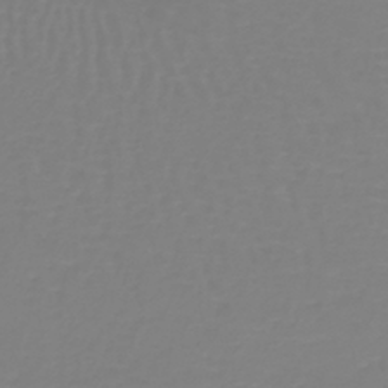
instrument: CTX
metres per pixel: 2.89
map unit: lHb
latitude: -41.2754
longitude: 60.2551
